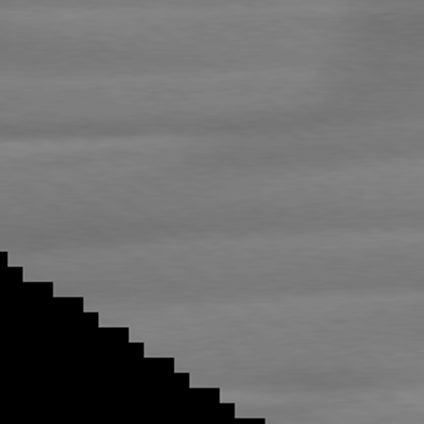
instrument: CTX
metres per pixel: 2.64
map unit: lApd
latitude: 79.2348
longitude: -135.1214
